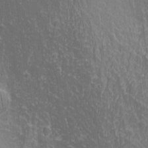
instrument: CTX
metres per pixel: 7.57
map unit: Nhu
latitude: -5.3320
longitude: -152.2334
